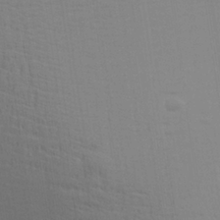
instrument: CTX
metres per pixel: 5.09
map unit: Aa
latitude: 28.4790
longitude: -139.3671
